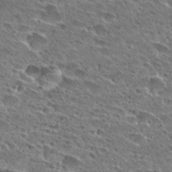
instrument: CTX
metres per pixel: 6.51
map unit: Hto
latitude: 26.6680
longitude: -43.8394
